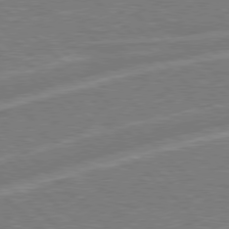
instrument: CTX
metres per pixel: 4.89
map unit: Hpe
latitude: 77.6316
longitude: -151.6694
